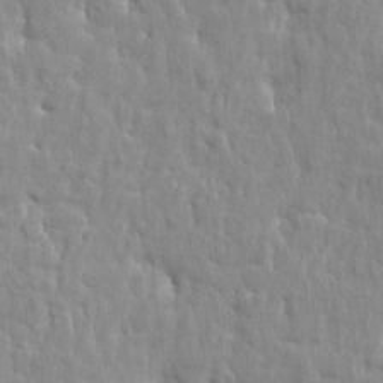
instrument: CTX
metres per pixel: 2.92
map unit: Htu
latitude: -2.1227
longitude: 179.8233
